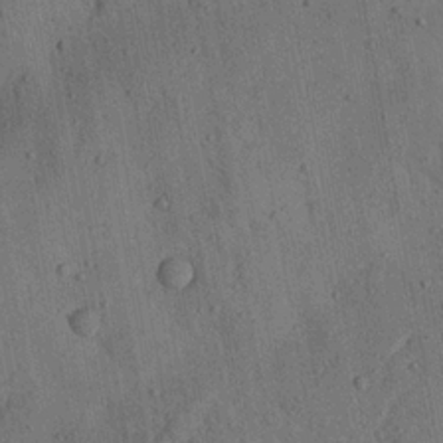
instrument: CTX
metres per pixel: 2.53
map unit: Aa
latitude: 22.8569
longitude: -142.7813
